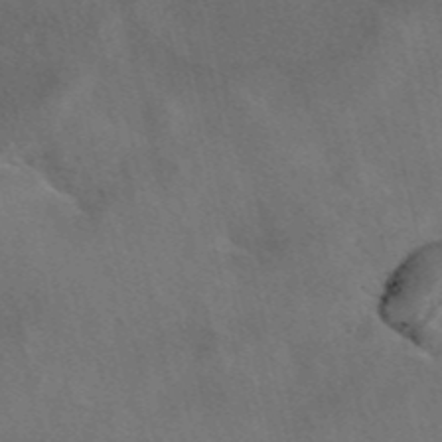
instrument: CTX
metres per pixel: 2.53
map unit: eAb
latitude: 42.6113
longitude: 108.7274
